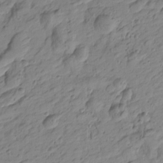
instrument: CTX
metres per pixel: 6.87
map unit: Htu
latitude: -0.9164
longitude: -175.3671
